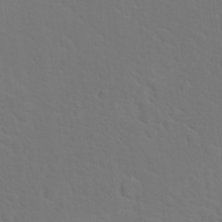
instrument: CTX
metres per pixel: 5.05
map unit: Nhu
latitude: 18.3278
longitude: -33.8016
